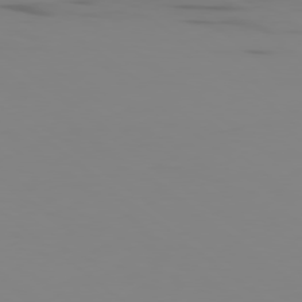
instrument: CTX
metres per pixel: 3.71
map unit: Ap
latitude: -79.5966
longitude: -70.9891
